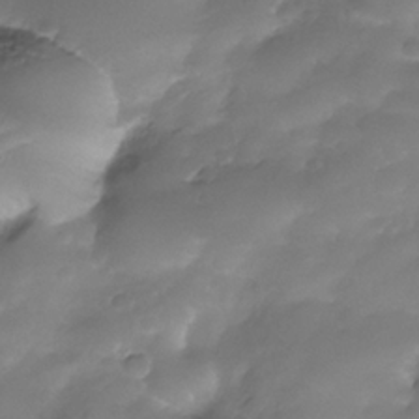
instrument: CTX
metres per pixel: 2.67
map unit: Nhe
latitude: -34.5196
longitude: -146.2712
